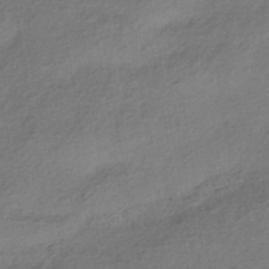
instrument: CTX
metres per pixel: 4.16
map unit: HNhu
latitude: -41.5210
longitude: 105.6155
